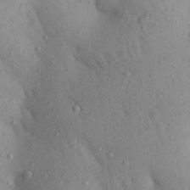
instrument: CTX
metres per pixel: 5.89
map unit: Aa
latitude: 28.9891
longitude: -148.3089
